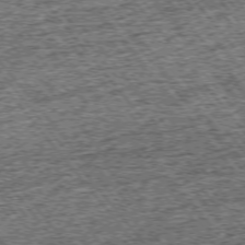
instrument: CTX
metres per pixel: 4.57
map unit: Ap
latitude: -75.2187
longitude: -91.5749
